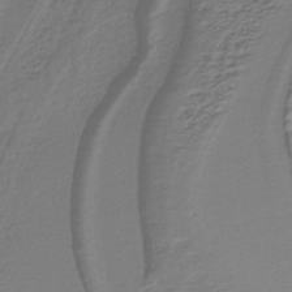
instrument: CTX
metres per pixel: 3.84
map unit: lHb
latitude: -41.2754
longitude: 51.8989
